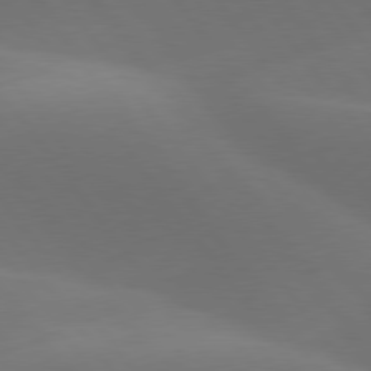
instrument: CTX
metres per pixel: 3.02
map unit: lApd
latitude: 77.8205
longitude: -52.0444
